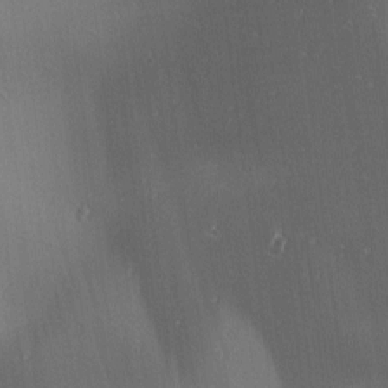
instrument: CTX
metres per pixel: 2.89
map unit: lAa
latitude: 1.7260
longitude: -116.5735
